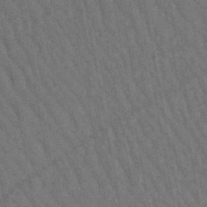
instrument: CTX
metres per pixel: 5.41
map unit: lHb
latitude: -47.1809
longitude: 76.6518
